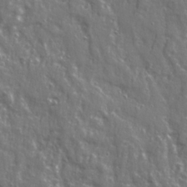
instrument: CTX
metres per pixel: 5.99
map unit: Ave
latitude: 22.7435
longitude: -133.3860
